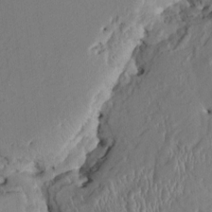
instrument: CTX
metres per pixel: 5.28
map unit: HNhu
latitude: 4.6113
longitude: -4.7246
